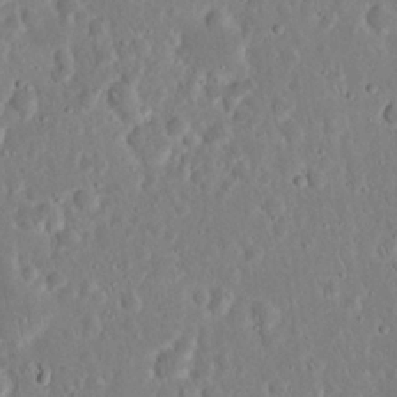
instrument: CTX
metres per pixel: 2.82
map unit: Nhu
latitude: 23.3859
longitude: -71.1403
